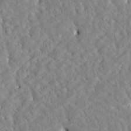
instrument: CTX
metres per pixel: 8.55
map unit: Htu
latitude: -4.6896
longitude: 173.2565
